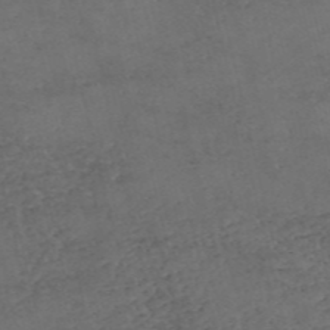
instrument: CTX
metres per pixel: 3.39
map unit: eHh
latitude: -55.2565
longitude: -89.6316
